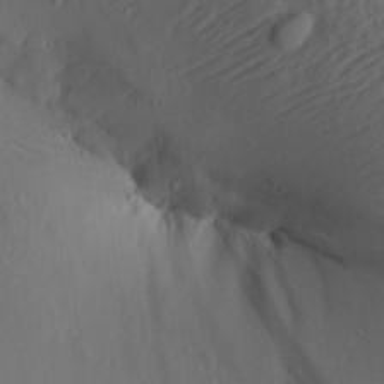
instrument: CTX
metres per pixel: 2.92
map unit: Aa
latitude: 26.6302
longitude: -137.1026
